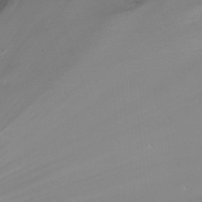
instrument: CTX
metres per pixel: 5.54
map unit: Nhu
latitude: -13.6911
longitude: -62.8947
